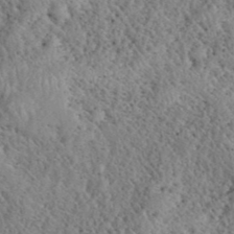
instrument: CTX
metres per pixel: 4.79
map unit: eHh
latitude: 40.4223
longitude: -56.0633
